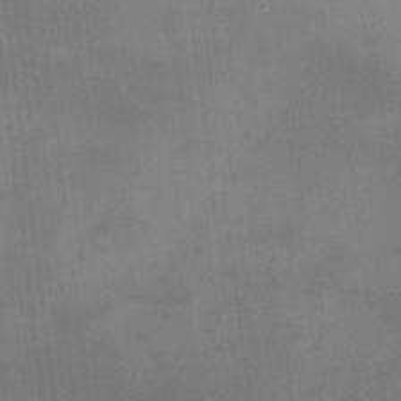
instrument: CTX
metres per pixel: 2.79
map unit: HNhu
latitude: 11.1214
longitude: 11.2187
